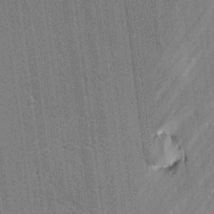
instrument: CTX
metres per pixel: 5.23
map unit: lAvf
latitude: -0.1228
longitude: -107.7450
